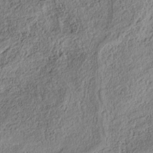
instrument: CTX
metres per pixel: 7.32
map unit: Nhe
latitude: -38.4440
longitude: 138.4251
